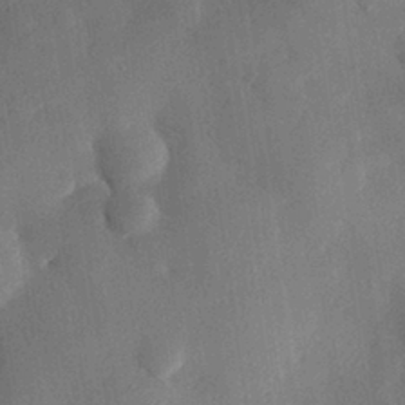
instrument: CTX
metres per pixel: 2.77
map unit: eHh
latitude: 29.8772
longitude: -80.2900
